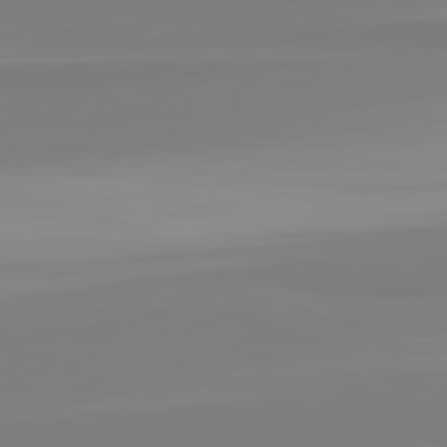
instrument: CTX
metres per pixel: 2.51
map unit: lApd
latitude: 82.5167
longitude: 174.4251
